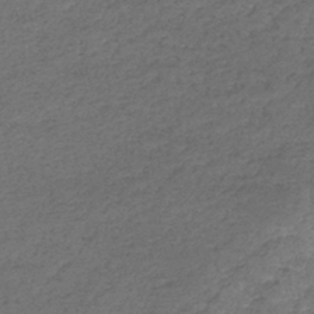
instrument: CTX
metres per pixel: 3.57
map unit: lHb
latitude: -39.7856
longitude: 75.7100
